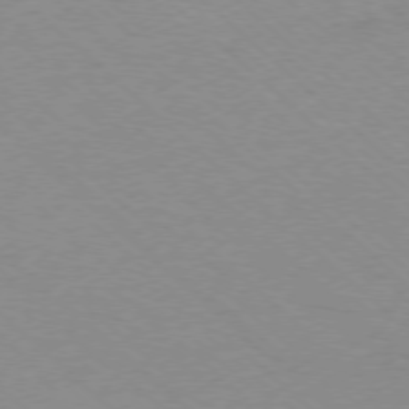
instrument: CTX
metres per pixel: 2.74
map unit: Ap
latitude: -77.6911
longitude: -84.2712
